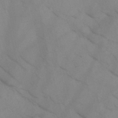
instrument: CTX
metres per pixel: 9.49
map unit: HNb
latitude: -44.8786
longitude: -41.5560
